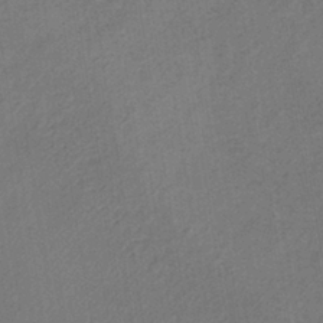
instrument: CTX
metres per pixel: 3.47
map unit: lHb
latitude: -38.4251
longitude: 71.3321
